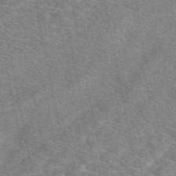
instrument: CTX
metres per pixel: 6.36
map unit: eAb
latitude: 49.8016
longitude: 119.8044
